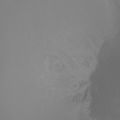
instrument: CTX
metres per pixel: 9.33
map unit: Ht
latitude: -12.2362
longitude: -47.7261
